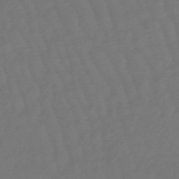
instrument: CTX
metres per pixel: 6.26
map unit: eHb
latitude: -47.1431
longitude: 81.6911
